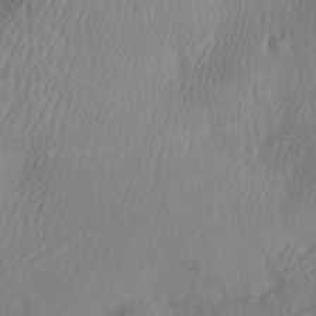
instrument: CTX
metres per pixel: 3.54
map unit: Aa
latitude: 29.1214
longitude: -135.7449
